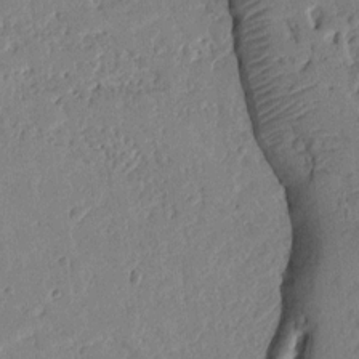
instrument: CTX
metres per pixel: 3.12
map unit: Ht
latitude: 9.7639
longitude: -78.4979
